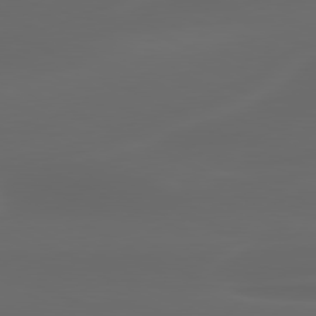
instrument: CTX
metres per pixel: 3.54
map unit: lApd
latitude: 80.1578
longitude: -116.3845
